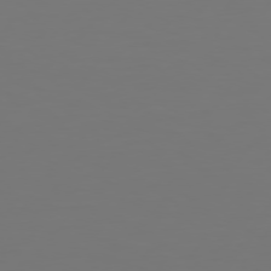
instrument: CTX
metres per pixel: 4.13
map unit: Hpe
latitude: 74.2900
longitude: -129.9150
